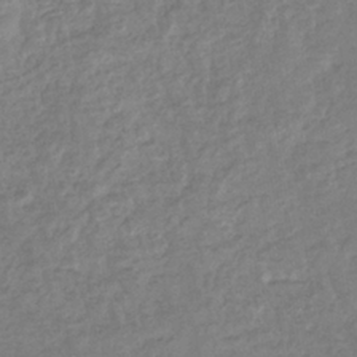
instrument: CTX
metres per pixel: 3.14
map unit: eHb
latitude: -35.1431
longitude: 76.9542
